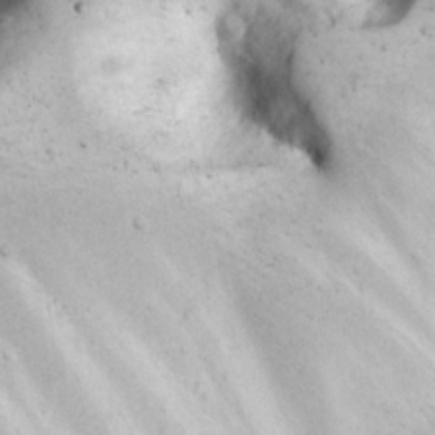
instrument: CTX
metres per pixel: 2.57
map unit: eHh
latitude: 22.2333
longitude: -67.3103
